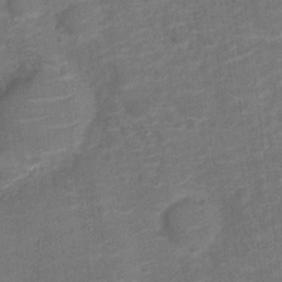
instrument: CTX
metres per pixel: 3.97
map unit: Nve
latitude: -20.0850
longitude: 103.7856
